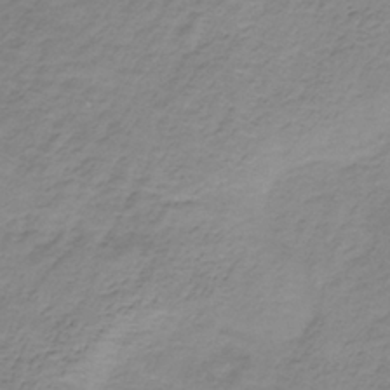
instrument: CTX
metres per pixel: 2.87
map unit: HNb
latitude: -33.7667
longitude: 58.1038
